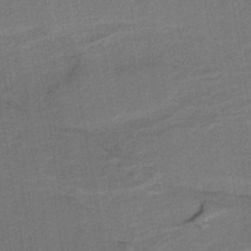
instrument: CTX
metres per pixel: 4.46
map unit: lHb
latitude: -39.0864
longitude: 55.2565
